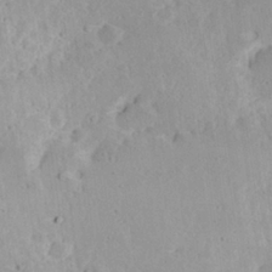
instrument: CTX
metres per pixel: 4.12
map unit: Hve
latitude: 26.0255
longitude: -94.3090
